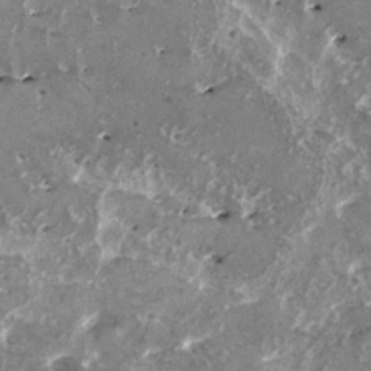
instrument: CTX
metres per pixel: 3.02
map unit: HNhu
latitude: 1.6316
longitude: 6.2739
